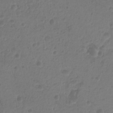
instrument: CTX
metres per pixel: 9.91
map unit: Hto
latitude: -8.0661
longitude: -44.3278
